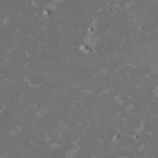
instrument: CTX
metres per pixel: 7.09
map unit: HNhu
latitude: 1.7449
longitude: -3.5560
